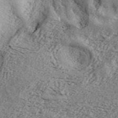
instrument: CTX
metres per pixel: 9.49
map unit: ANa
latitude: 42.7246
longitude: 47.8044
